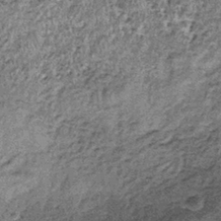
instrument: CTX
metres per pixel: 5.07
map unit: lHb
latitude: -38.2361
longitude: 65.1054
